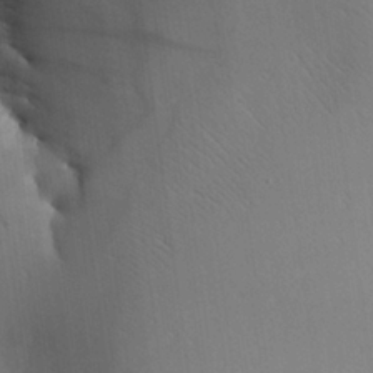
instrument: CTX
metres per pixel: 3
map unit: Aa
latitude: 25.5182
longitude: -137.1592
